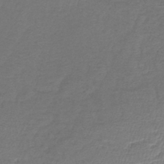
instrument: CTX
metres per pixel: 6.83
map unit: lHb
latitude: -39.5021
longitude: 73.4643
